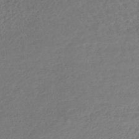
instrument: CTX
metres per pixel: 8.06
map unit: lHb
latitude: -41.8044
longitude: 68.6518
